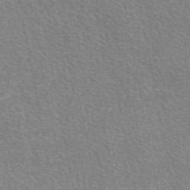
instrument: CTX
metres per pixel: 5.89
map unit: eAb
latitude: 47.6127
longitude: 114.8597
